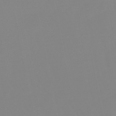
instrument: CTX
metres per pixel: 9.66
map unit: eHb
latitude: -49.1998
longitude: 84.9352
